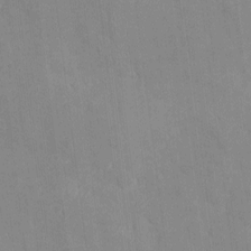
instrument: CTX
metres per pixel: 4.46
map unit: eHh
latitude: 4.0444
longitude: -72.5735
